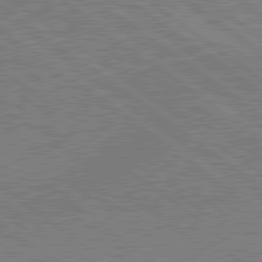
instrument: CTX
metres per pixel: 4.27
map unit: lApd
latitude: 79.6127
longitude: 167.2376
